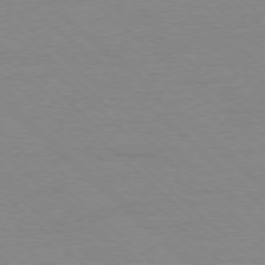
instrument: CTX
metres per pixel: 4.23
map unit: Ap
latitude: -78.1228
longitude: -85.1970
